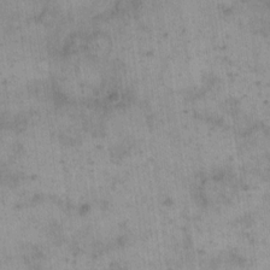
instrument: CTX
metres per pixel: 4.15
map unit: eHh
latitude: 15.4238
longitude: -67.2159
